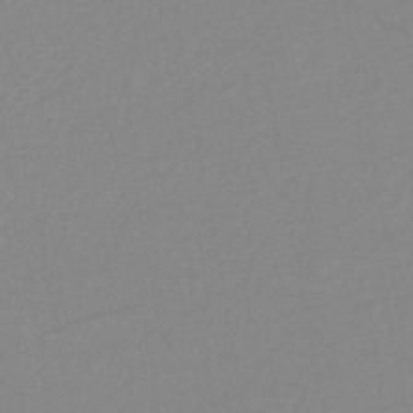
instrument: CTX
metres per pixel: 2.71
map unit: HNb
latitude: -46.3117
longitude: -40.8002
